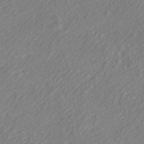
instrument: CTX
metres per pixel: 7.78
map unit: Nhe
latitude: -41.1809
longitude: -110.3467
